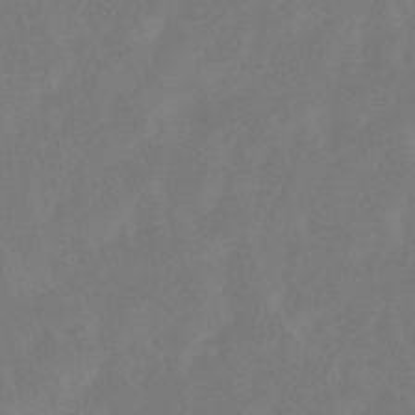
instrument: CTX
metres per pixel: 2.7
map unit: eHb
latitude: -35.3888
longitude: 78.6140
